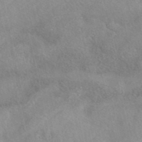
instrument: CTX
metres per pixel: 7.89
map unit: eAb
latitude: 40.1955
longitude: 109.2754
